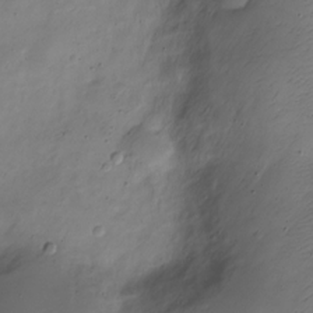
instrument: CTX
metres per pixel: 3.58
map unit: Nve
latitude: -23.6344
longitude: 106.2551
